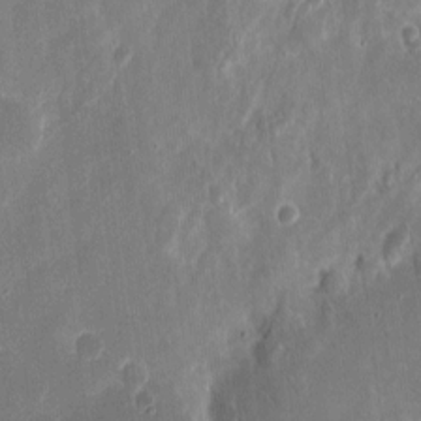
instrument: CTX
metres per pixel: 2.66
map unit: eHh
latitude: 10.7435
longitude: -72.2145
